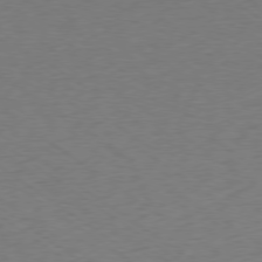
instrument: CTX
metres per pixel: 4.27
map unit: Ap
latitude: -78.8219
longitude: -94.6302
